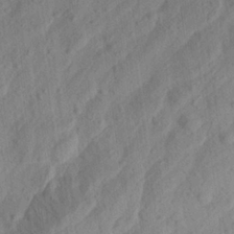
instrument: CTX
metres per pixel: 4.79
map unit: Aa
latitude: 23.6694
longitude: -143.6505
